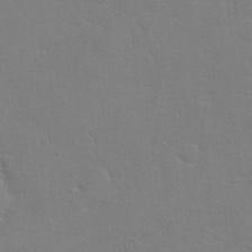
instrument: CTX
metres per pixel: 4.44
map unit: Ht
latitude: 11.7450
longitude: -33.3860
